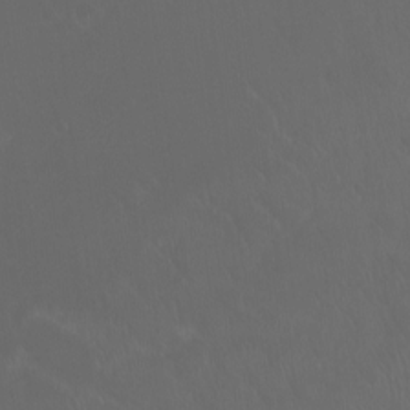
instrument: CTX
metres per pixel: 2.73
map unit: Ht
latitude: -7.8800
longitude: -38.6679
